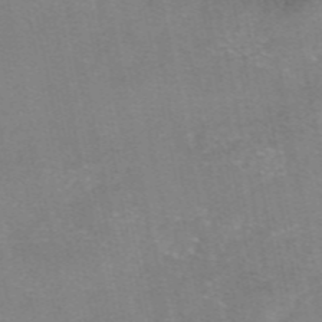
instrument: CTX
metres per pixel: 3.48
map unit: eAb
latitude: 48.2900
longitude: 103.7289
